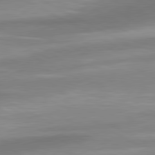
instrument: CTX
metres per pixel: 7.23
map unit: lApd
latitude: 80.5357
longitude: 176.1795
